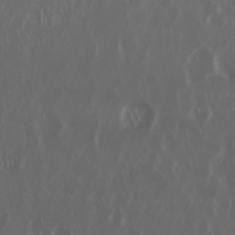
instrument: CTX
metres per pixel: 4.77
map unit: Nhu
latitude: 29.8961
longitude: -60.1389
